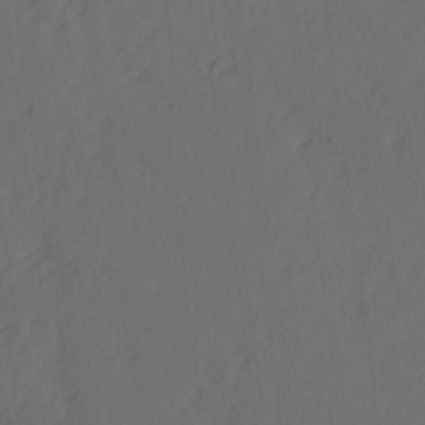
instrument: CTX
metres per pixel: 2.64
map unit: Ave
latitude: 14.5357
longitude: -105.8206
